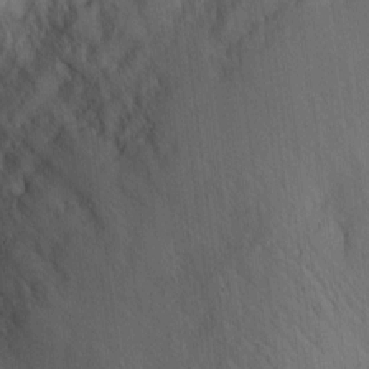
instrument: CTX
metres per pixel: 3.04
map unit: eHh
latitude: 3.8016
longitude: -72.7625
